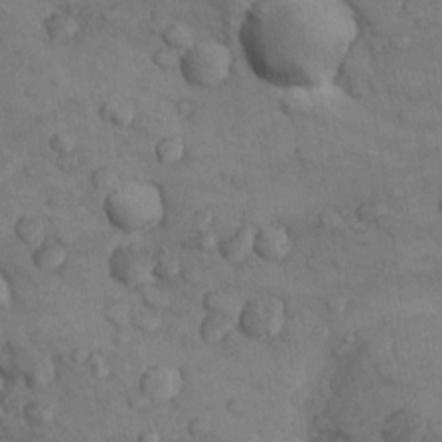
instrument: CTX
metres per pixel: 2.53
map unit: Nhu
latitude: 8.8191
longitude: -25.2159
